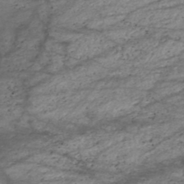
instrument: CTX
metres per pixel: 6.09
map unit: HNhu
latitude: -48.3684
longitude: 28.8219
